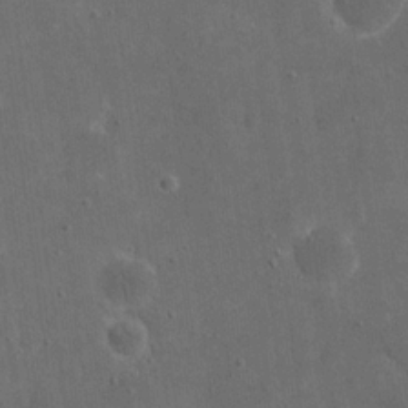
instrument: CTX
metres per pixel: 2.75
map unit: eHh
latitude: 19.7071
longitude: -65.7827
